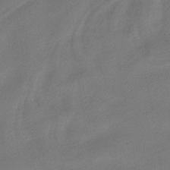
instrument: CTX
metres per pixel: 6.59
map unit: HNhu
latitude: -41.0297
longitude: 92.3873
